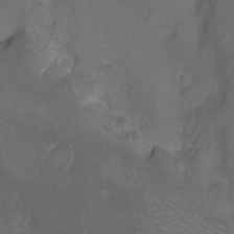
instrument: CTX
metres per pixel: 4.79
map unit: Nhu
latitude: -9.4076
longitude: -42.5924
